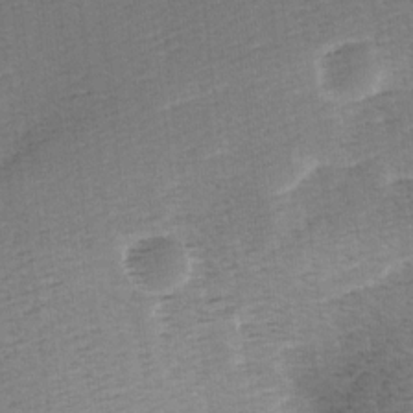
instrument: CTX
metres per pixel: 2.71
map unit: Ave
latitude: 9.9528
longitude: -106.8947
